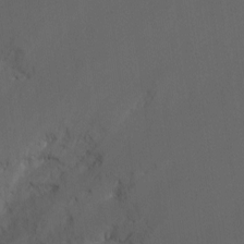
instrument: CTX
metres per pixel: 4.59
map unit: Ht
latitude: -9.3321
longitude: -24.8757
